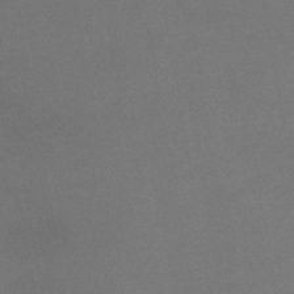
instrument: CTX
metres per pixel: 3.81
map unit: lHb
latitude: -42.8974
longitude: 73.6155
